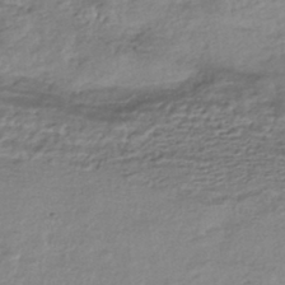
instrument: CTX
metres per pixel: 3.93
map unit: HNhu
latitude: -44.4251
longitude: 97.5777
